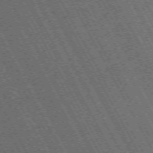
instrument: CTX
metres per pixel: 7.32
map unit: Hpe
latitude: -71.6344
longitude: 11.0864
